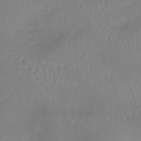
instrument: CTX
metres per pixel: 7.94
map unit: lHb
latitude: -36.7652
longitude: 68.9919
